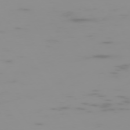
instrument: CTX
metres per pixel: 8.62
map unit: Hpe
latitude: -74.1417
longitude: 6.6140
